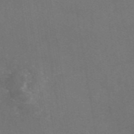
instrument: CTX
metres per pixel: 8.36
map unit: eAb
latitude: 47.2159
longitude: 111.2942
